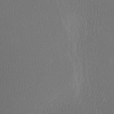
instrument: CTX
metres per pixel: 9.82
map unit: Nhu
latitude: -7.8044
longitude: -94.6113
